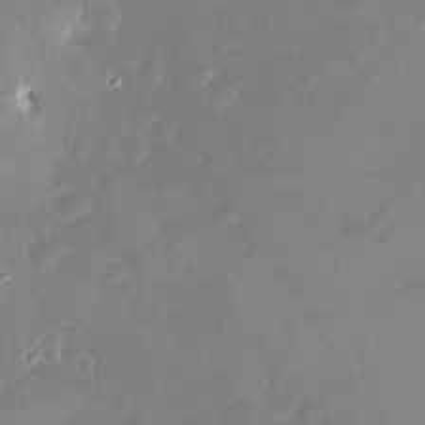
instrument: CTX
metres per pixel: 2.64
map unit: HNhu
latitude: 11.6505
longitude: 8.9164
